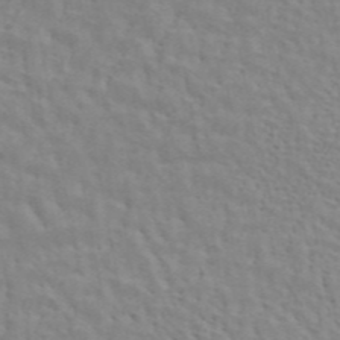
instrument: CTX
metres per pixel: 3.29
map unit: ANa
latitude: 45.2159
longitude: 26.0849
